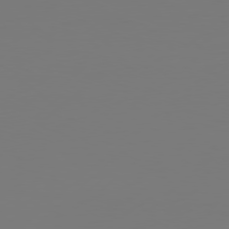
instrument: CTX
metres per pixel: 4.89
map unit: Hpe
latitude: 76.5168
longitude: -131.1026
